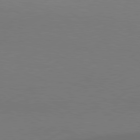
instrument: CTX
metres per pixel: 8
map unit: Hpe
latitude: 78.6680
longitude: -127.5371
